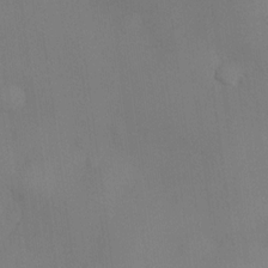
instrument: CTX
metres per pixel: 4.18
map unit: eHh
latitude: -23.2376
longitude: 15.0109
